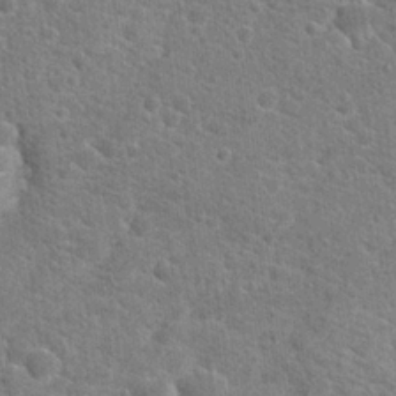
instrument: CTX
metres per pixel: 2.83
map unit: Hto
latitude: 19.4615
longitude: -37.4049
